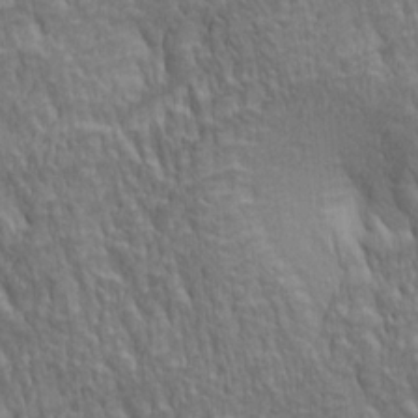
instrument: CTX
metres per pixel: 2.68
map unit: lAa
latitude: 3.8772
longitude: -115.1403
